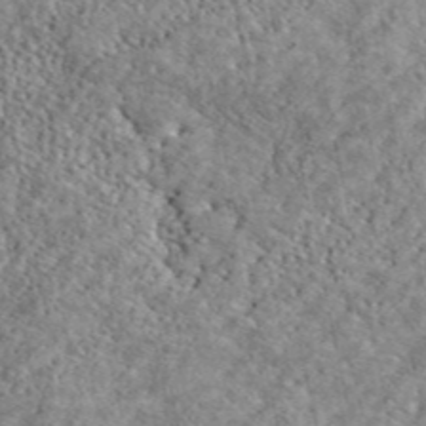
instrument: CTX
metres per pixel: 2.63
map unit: ANa
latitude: 44.6490
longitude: -85.0459
